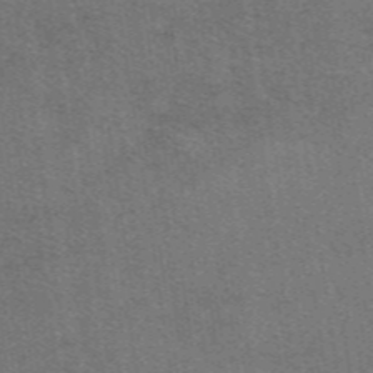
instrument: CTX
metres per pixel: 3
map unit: eAb
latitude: 48.4790
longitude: 115.3509
